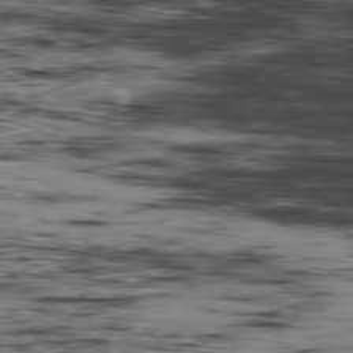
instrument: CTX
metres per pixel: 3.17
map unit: Hpe
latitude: -78.9919
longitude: 12.6519
